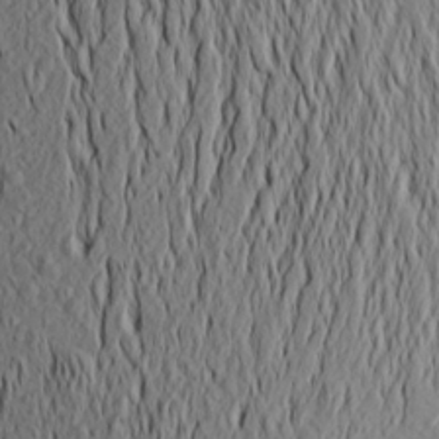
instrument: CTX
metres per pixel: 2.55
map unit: Aa
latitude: 22.2711
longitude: -145.4804
